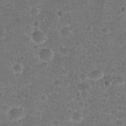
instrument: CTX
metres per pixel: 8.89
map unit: Hto
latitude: 22.2522
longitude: -48.3467
